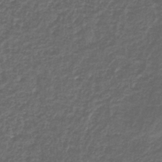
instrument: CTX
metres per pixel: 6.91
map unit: HNb
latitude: -37.5210
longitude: 50.7463
